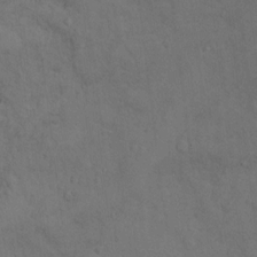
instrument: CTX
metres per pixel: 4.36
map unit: Ht
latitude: 10.8002
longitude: -39.5749
